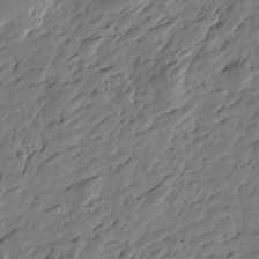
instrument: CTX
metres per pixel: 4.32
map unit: Htu
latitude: -3.9178
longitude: -178.1578
